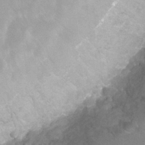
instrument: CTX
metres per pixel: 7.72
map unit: Nhu
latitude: 25.7260
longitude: -53.4805
